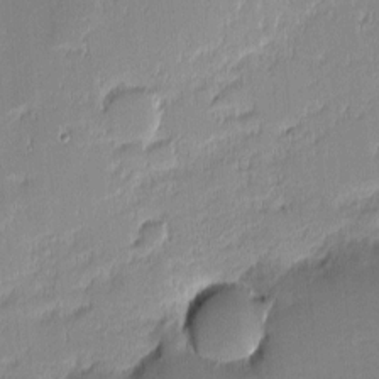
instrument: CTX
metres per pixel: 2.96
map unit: eHh
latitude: -2.6896
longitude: -82.3656
